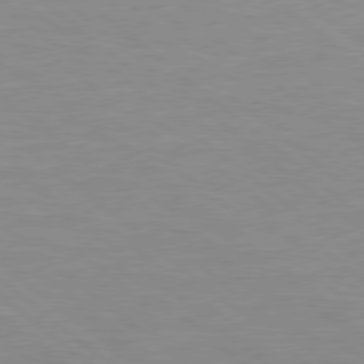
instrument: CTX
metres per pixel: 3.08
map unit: Hpe
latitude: 78.1956
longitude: -141.3670
